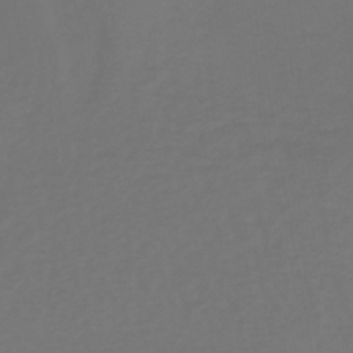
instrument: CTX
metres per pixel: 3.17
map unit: lHb
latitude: -38.9731
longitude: 63.1242
